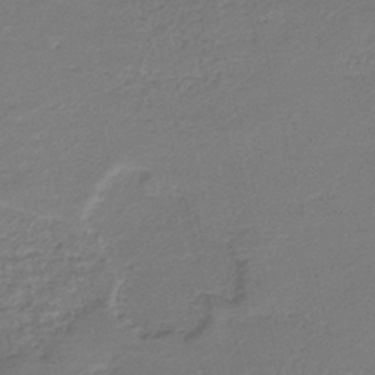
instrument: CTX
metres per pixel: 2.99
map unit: HNb
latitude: -42.2172
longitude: 50.7085
